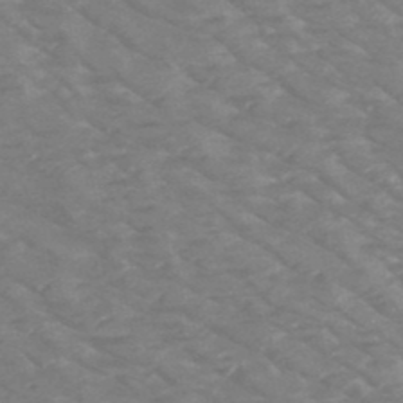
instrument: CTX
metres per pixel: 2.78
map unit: HNb
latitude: -49.6533
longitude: -47.4427
